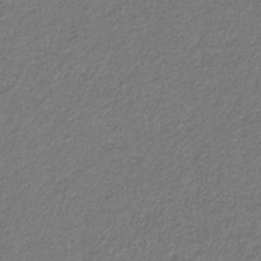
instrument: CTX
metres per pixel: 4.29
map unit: eHb
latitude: -31.1998
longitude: 69.4076
